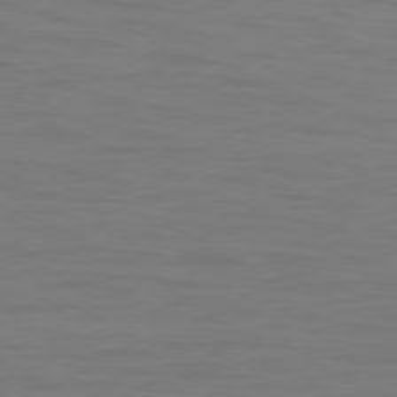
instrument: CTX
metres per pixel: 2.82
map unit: Ap
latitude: -79.2754
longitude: -95.6505
